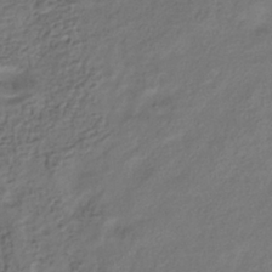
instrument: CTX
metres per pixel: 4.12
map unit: HNhu
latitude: -39.8611
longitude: 102.5196
